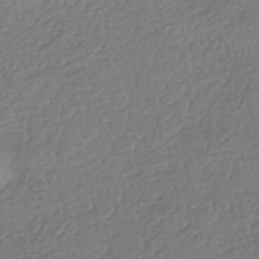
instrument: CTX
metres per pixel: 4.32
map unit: HNhu
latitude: -42.4628
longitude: 98.0661
